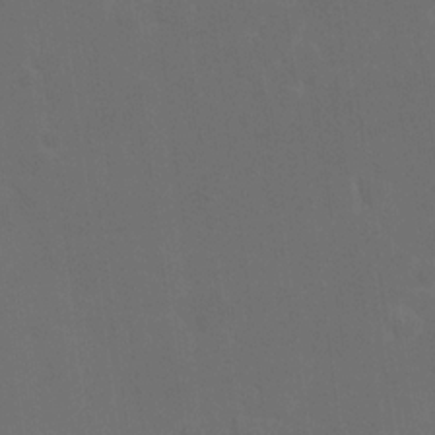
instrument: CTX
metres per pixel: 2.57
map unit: eHh
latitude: 18.9513
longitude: -66.3656
